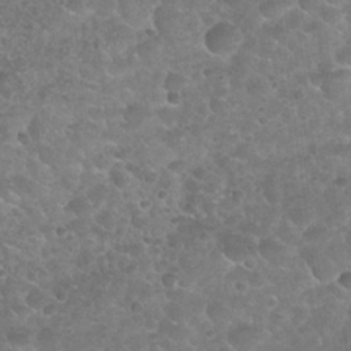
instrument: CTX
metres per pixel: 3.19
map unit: Nhu
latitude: 25.2914
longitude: -51.9528
